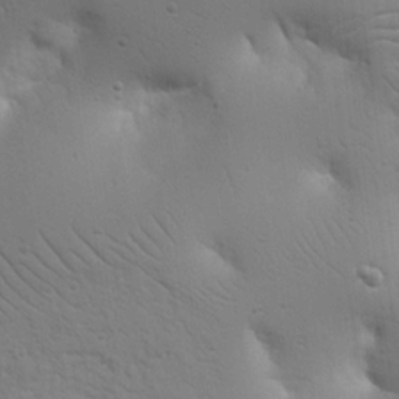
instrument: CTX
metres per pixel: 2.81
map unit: Nhu
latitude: 17.8205
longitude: -78.6302
